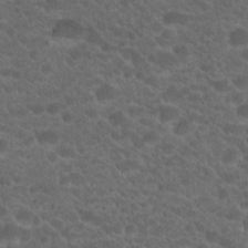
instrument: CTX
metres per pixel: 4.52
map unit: Hto
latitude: 19.8205
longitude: -35.9906
